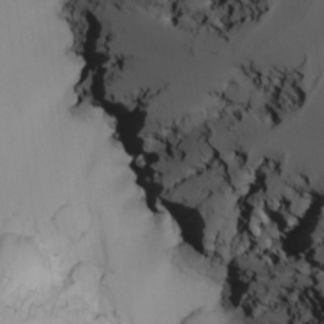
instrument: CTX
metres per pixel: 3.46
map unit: Nhu
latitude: -4.5762
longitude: -93.7827
